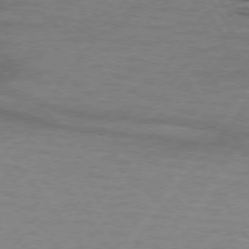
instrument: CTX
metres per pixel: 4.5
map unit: lApd
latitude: 74.0822
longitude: -78.2712
